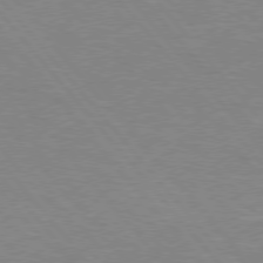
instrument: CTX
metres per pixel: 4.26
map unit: Hpe
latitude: 75.7072
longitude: -154.8947
